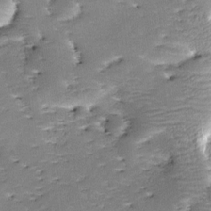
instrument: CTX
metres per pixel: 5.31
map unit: lAa
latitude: -10.8597
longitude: -125.0647
